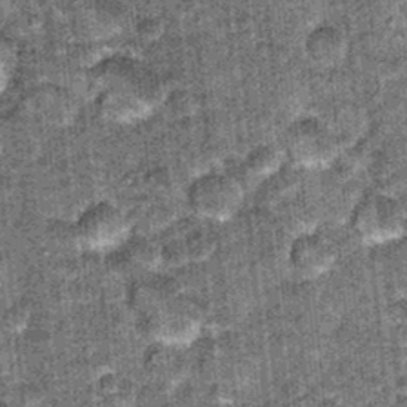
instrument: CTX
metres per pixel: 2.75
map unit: Hto
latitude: 15.9151
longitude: -34.9324
